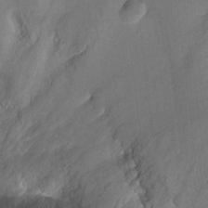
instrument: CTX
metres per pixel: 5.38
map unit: Ht
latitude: -6.0850
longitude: -36.4790
